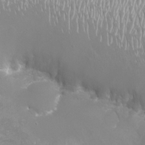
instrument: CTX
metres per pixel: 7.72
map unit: eHh
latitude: -7.2565
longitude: -77.4993
